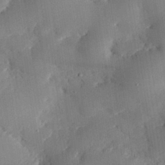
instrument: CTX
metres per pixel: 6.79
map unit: eHh
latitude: 29.3104
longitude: -82.1766
